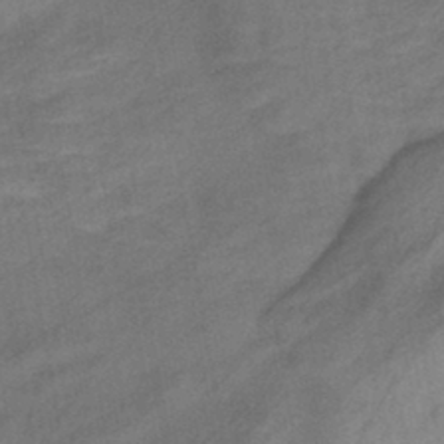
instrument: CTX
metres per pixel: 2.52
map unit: eHb
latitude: -42.1227
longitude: 84.1605
